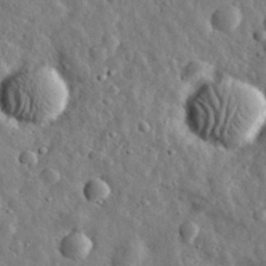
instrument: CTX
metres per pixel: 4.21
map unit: eHh
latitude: 31.6127
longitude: -73.8962
